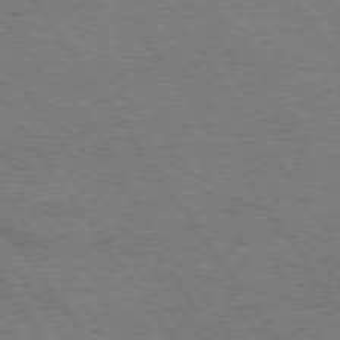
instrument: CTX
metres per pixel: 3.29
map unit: Hpe
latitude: 74.3089
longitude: -151.8205
